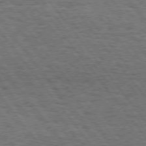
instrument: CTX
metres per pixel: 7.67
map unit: Hpe
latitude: 74.7435
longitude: -139.9150
